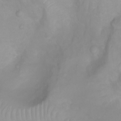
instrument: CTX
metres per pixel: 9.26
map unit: Nhu
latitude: -5.0297
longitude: -80.1011
